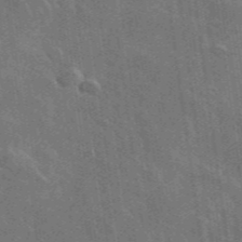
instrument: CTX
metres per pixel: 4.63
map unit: lHvf
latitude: 36.9136
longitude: -91.1970
